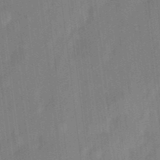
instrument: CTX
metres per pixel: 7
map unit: eHh
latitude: 5.3293
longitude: -74.1767
